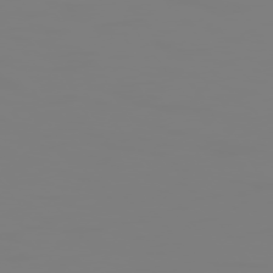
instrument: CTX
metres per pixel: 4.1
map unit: Hpe
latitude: 74.1578
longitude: -126.9703
